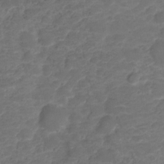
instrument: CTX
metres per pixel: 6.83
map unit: HNhu
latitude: -21.2565
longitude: 85.0864
